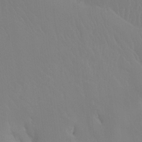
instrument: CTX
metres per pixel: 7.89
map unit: Htu
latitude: -16.3685
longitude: -46.5735
